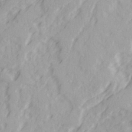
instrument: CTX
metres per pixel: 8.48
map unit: Ave
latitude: 21.8584
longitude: -131.8395
